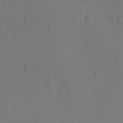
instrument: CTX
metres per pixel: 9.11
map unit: Ave
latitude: -9.8611
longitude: -121.3671
